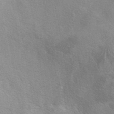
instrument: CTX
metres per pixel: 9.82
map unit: eAb
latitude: 40.1199
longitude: 105.9745
